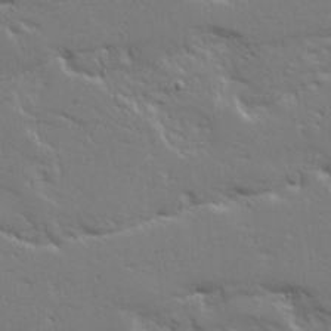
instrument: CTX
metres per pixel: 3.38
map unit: Ave
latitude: 14.4034
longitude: -139.3482
